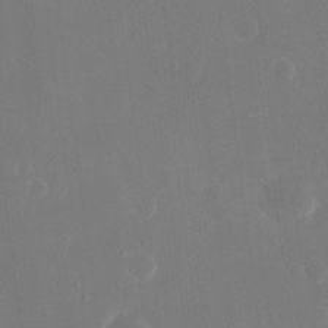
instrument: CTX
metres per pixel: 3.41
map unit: eHh
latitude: 18.9513
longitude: -70.4223
